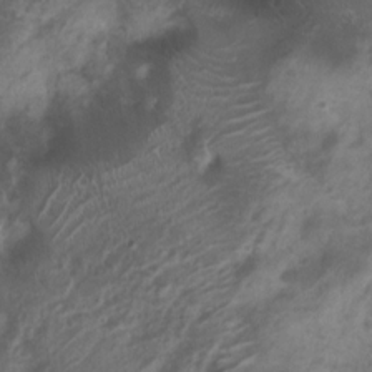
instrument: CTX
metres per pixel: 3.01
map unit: Nhu
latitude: 7.0836
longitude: -21.6505
